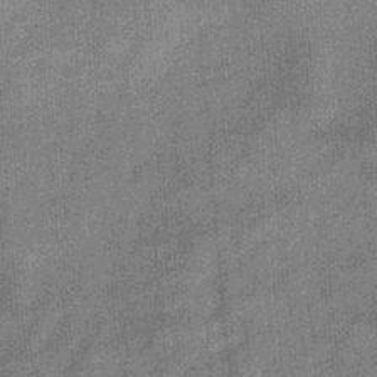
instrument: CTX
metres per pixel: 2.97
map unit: eHb
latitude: -32.9353
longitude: 73.6722
